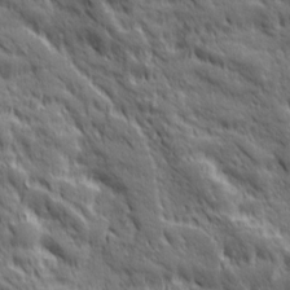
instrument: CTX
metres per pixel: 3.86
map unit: Ave
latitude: 19.6882
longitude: -134.3656
